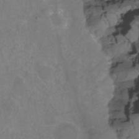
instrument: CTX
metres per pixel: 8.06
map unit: Nhu
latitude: -12.2929
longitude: -74.6868
